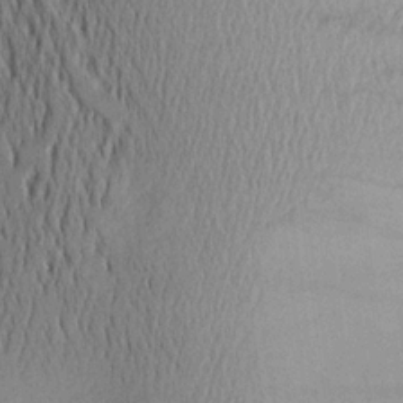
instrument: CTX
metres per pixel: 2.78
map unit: Aa
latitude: 20.3279
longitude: -144.7246
